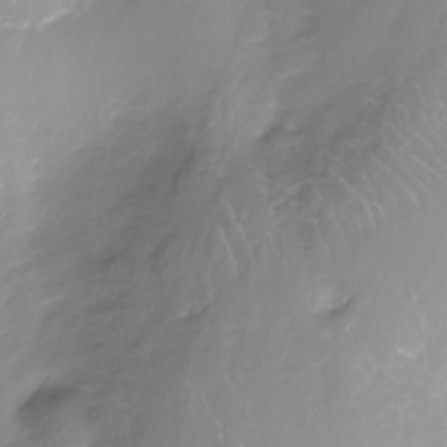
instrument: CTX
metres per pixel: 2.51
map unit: Nhe
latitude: -32.2362
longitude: -93.3670
